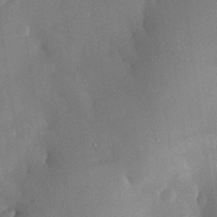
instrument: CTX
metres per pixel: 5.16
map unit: eHh
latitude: 30.1389
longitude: -81.4048
